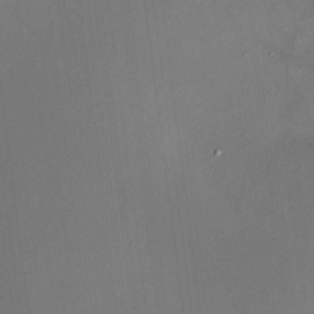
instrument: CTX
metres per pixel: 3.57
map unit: HNhu
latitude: 7.4804
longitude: 9.5588
